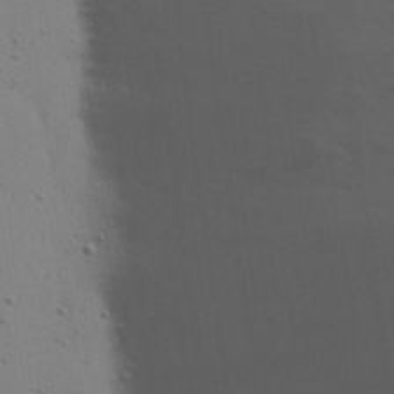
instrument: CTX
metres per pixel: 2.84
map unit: eHh
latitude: 18.7813
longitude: -72.0822
